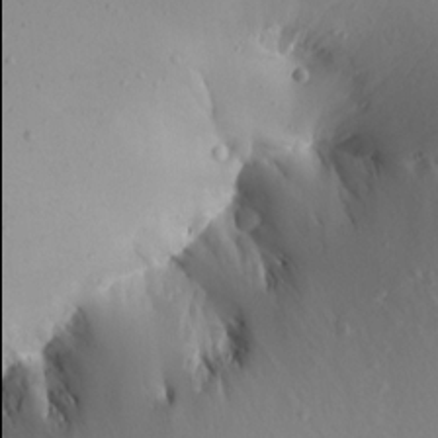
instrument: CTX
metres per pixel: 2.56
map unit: Aa
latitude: 15.7450
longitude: -145.9906
